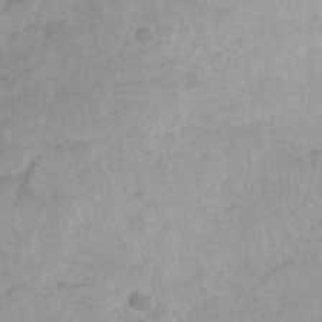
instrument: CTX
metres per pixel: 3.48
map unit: Hve
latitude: 24.7057
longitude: 145.1431
